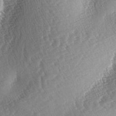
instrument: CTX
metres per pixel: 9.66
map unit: lAa
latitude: -3.1242
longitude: -128.2900
